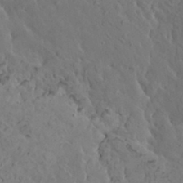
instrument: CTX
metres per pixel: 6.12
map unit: HNhu
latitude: 6.6868
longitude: -0.7246
